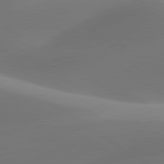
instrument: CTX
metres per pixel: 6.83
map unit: lApd
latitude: 79.9150
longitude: -92.2333
